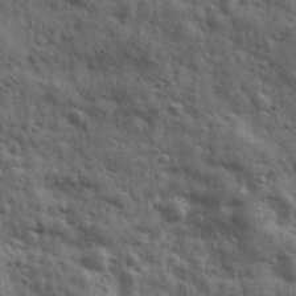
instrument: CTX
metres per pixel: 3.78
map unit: Ave
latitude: 11.9150
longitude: -103.0647
